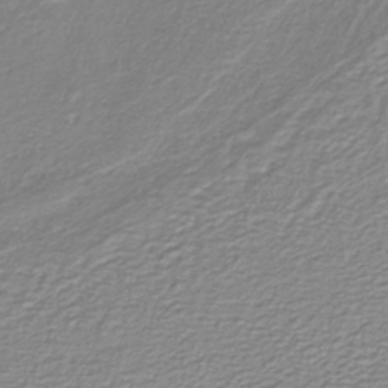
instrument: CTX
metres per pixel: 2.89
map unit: HNb
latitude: -40.4629
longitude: 51.3887
